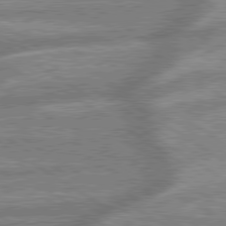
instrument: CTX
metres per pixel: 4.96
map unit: lApd
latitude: 79.6883
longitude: -170.3656
